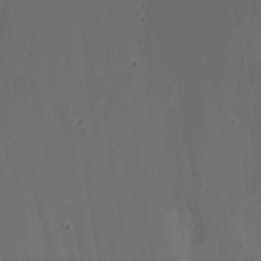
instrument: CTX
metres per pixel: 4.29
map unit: Nhu
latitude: -7.9745
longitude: -79.8773
